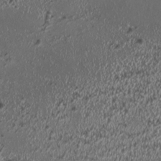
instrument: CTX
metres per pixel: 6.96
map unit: HNhu
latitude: -0.0472
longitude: 1.1243
